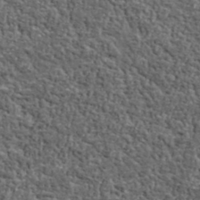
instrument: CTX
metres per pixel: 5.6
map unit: lHvf
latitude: 37.8017
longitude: -90.2711
